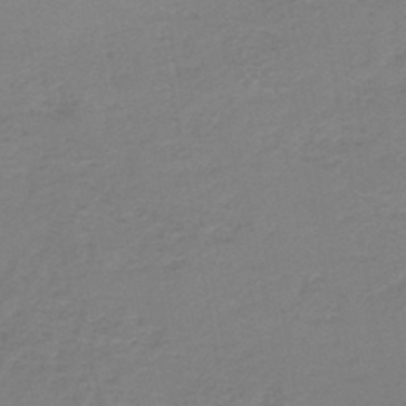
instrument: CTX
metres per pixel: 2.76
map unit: HNb
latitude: -45.0109
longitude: -45.8394
